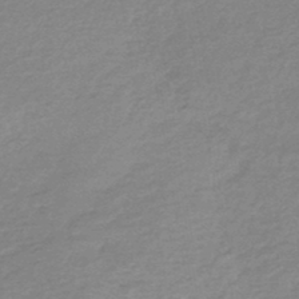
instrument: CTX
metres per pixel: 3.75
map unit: lHb
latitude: -44.5007
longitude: 69.5588
